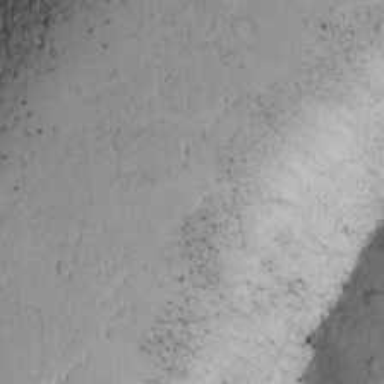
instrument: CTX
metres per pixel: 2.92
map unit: Ave
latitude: 0.4601
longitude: -110.5357
